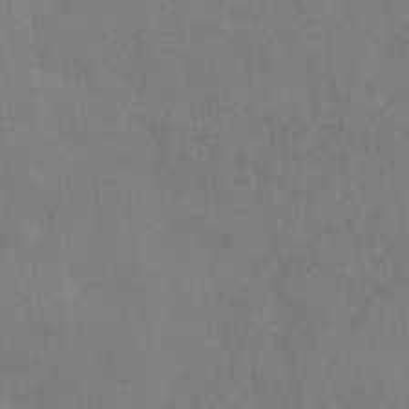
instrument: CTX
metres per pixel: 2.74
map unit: Nhe
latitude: -36.5384
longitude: -177.6127
